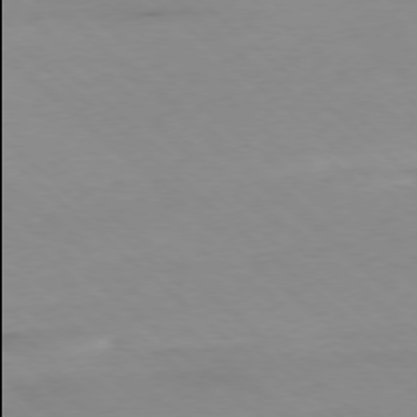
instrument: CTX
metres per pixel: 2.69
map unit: Ap
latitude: -77.9745
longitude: -89.9906
